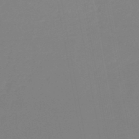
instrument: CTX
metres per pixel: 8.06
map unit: lHb
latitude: -46.2928
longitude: 69.0486
